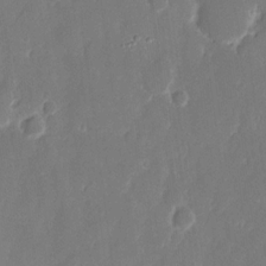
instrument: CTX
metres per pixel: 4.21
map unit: eHh
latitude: 14.3279
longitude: -72.4601
